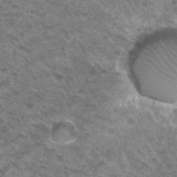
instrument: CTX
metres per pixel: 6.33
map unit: Hto
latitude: 33.4237
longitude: -49.1403
